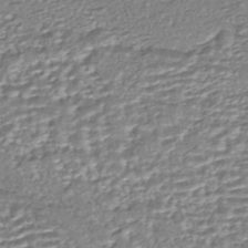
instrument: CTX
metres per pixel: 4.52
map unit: HNhu
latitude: -44.3117
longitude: 104.7463
